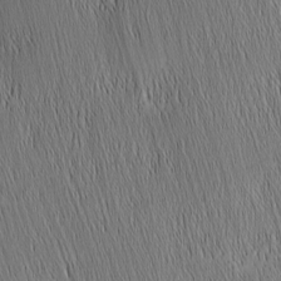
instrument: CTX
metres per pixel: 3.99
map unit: Nhu
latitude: -6.0283
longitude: -152.5735
